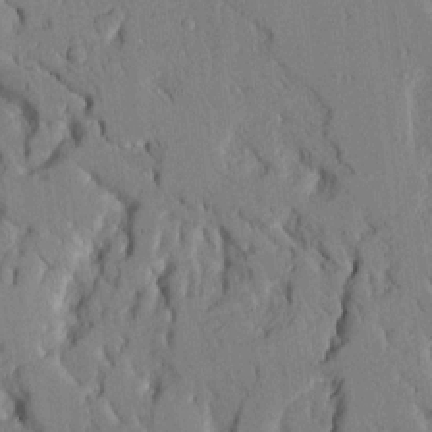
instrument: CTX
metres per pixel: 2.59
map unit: Aa
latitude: 12.6680
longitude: -125.7827
